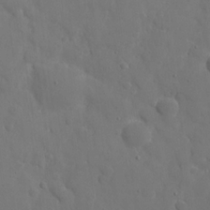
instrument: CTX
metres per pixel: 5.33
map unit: eHh
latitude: 21.8395
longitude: -62.9325
